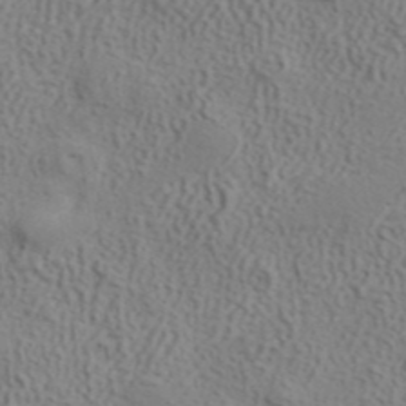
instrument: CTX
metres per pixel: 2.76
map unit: ANa
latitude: 42.7057
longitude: 35.1998
